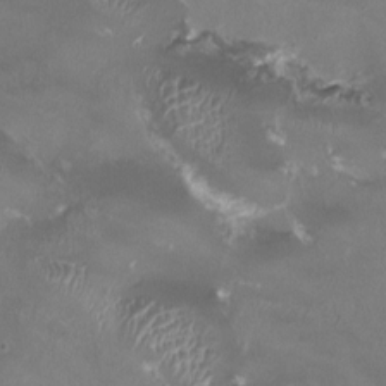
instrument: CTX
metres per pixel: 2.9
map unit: HNhu
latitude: 0.4601
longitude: -3.1781
